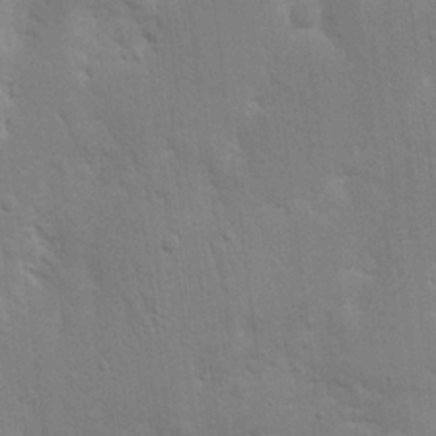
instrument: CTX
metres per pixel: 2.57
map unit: Nhu
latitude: 16.9514
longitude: -74.9892
